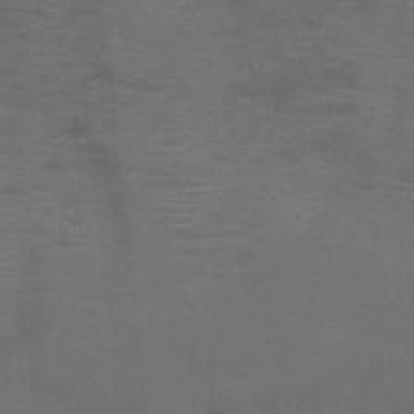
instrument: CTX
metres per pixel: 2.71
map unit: HNb
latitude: -46.1983
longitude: -45.7072
